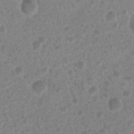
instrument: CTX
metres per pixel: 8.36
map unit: Nhu
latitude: 7.8583
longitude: -21.6316
